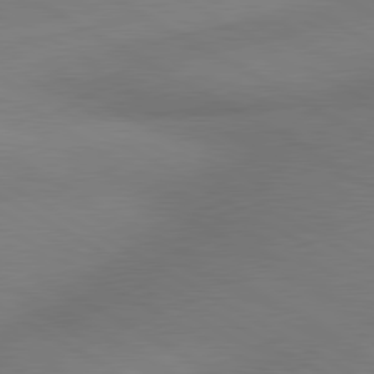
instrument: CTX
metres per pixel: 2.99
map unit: lApd
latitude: 80.5546
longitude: 163.8044
